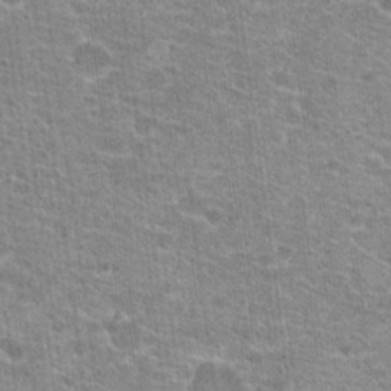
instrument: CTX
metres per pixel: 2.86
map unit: Hto
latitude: 21.0081
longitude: -42.6868
